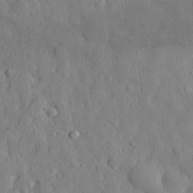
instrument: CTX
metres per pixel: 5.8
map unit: eHh
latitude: 29.5182
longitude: -77.2915
